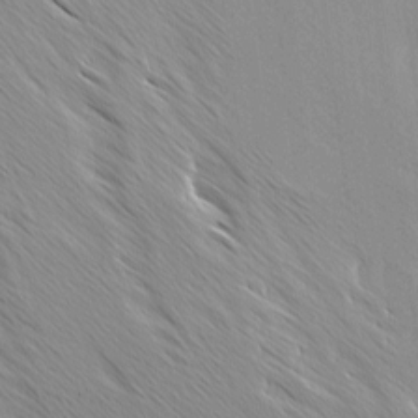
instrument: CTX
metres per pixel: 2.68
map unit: Ave
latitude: -1.2376
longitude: -112.4979
